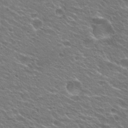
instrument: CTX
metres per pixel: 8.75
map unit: Hto
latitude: 24.8946
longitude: -30.4790
